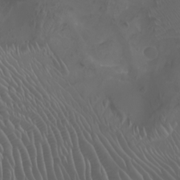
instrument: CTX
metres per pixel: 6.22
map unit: Nhu
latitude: -8.4062
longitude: -92.8947
